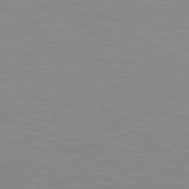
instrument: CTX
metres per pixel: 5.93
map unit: Hpe
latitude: 79.4994
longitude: -127.9528
